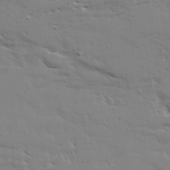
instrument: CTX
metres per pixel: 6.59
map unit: Ave
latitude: 22.9136
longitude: -131.9340
